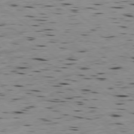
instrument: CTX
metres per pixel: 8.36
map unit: Hpe
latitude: -79.0297
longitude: -23.1025
